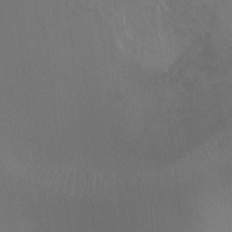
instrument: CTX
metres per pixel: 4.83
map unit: Ht
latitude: -9.3510
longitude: -38.4790
